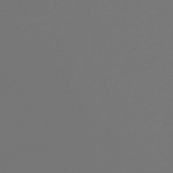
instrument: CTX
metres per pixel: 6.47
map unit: lHb
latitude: -46.6518
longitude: 72.6896
